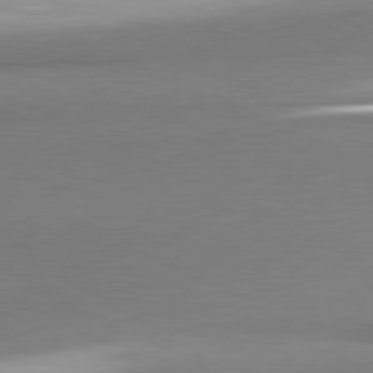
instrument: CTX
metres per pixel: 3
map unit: lApd
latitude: 81.3671
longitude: 166.1795
